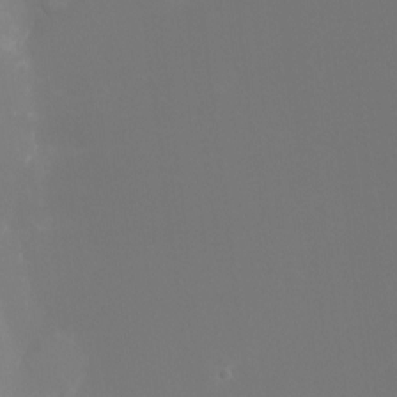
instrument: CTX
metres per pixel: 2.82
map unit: Ht
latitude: -9.1998
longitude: -32.0255
